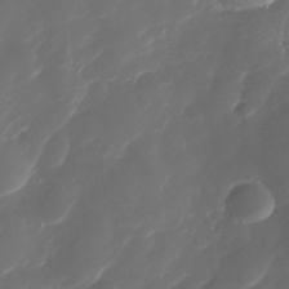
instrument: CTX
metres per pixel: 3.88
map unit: Nhu
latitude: -30.1417
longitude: -71.5749
